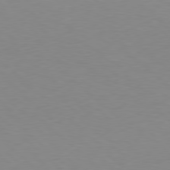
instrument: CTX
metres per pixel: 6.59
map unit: Hpe
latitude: 78.3090
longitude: -165.0269
